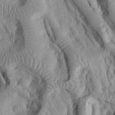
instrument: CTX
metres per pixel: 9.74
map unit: eHh
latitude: 29.6883
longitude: -74.8569
